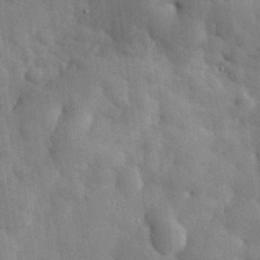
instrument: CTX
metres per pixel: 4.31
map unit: eHh
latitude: 31.4616
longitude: -72.8380
